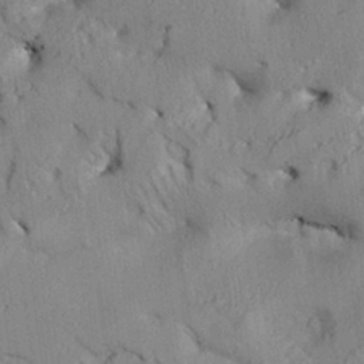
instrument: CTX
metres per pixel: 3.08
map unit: Aa
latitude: 25.8016
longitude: -134.0255
